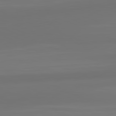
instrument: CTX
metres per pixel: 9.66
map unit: lApd
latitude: 82.0633
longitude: -172.9702
